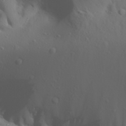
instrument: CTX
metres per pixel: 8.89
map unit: Aa
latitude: 28.9891
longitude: -133.0270
